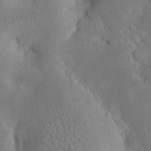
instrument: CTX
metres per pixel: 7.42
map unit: eHh
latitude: 24.1388
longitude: -67.1403
